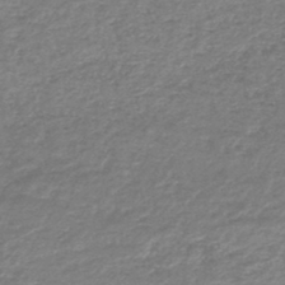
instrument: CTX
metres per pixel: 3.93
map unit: lHb
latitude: -44.1795
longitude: 69.6532
